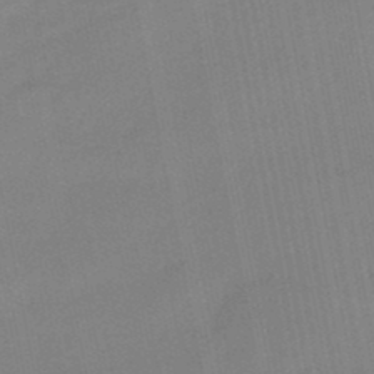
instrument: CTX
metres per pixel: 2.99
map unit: eHb
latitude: -48.0472
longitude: 85.9556
